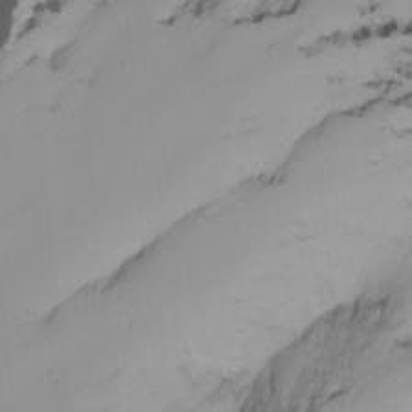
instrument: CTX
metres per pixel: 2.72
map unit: Nhu
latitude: -6.3873
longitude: -84.7246
